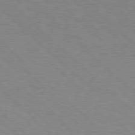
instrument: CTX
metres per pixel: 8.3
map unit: Hpe
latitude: 77.9717
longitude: -153.2537
